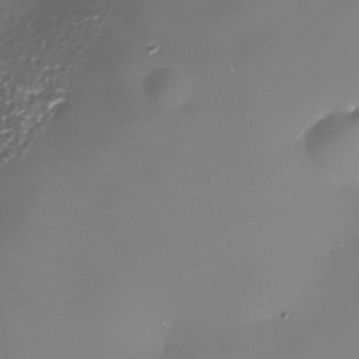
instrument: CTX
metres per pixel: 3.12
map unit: Nhe
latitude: -35.4643
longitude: -90.2334
